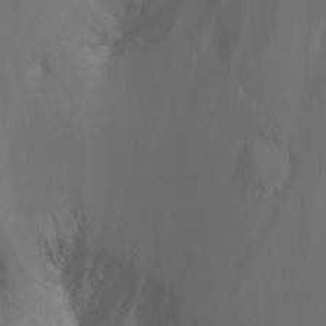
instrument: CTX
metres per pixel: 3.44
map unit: Nhu
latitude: -8.8408
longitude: -51.9528
